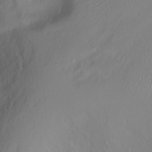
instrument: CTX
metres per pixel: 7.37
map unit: Ht
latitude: 1.4615
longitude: -36.7435
